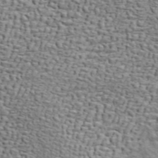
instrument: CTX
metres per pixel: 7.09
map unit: ANa
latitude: 46.3657
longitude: -84.5357
